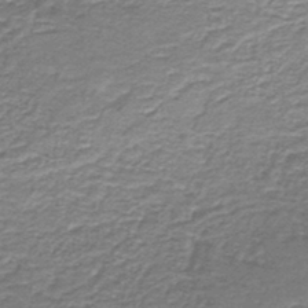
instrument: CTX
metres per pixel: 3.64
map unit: HNb
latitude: -44.6141
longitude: 50.2173
